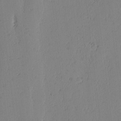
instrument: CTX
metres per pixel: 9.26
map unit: lAvf
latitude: -2.6329
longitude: -106.1956
